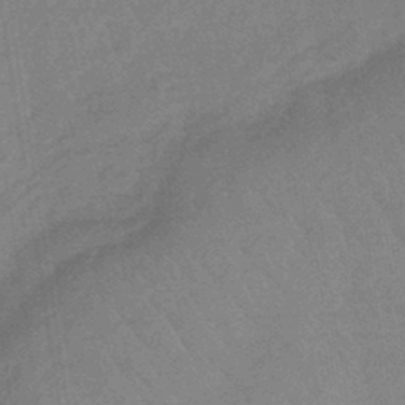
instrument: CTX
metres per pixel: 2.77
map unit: lHb
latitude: -35.8233
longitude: 68.7841
